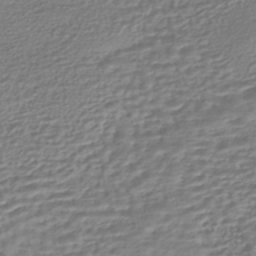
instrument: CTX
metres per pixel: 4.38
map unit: HNhu
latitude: -45.6155
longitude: 100.1227
